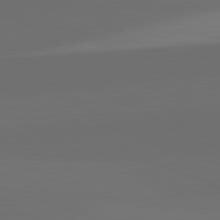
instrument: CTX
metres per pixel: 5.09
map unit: lApd
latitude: 82.1955
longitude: 135.6911
